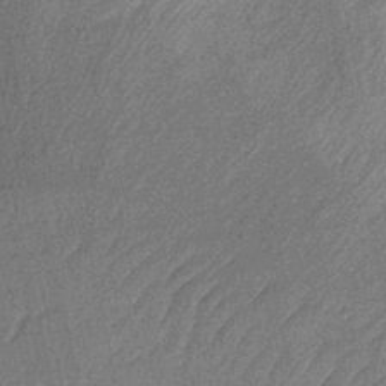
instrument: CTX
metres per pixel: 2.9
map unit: eHb
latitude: -31.6911
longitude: 71.1431
